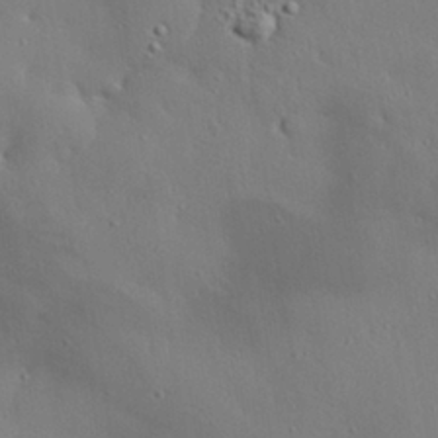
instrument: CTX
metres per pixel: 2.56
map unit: eHh
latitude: 29.5749
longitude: -82.6868
